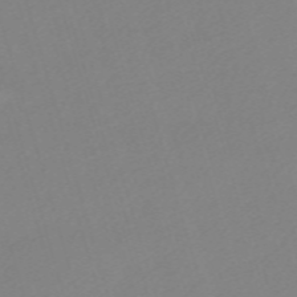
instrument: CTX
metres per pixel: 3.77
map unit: eHh
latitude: -61.6155
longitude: 52.5762
